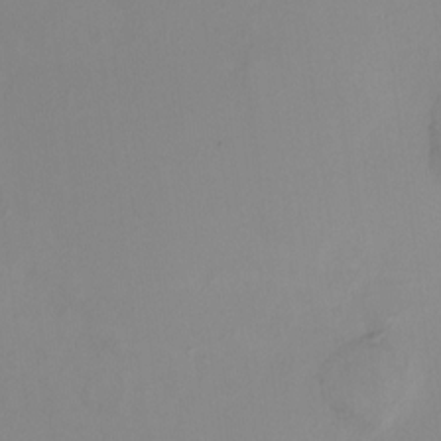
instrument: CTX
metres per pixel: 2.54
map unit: HNhu
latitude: 7.5560
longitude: 10.8030
